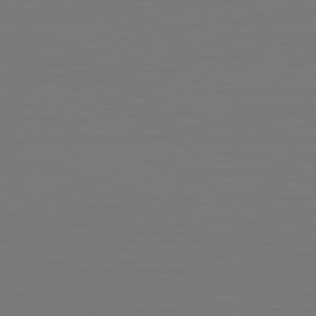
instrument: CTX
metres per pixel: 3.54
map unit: Hpe
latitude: -81.6344
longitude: 7.2943
